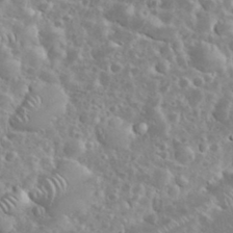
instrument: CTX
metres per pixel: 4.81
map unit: eHh
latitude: 35.2159
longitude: -61.4237
